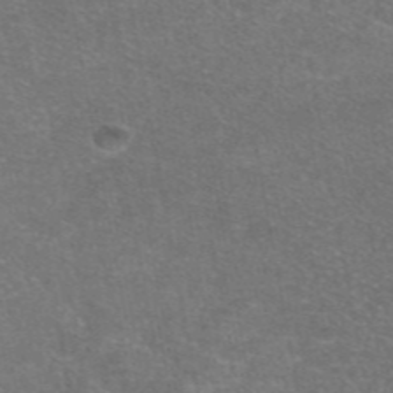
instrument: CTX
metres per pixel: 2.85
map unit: eAb
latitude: 47.4238
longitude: 106.2740
